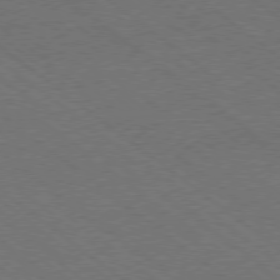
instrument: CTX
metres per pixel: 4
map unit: Ap
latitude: -78.8408
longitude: -83.5182
